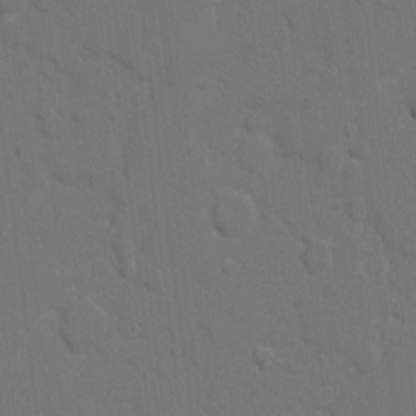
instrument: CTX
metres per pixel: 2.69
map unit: eHh
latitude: 7.6505
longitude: -67.5371
